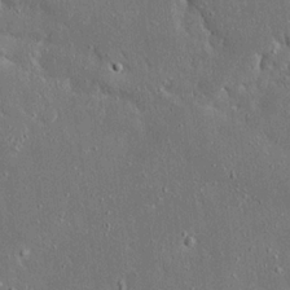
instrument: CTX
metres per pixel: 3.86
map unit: Ave
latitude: 17.4615
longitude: -140.0633
